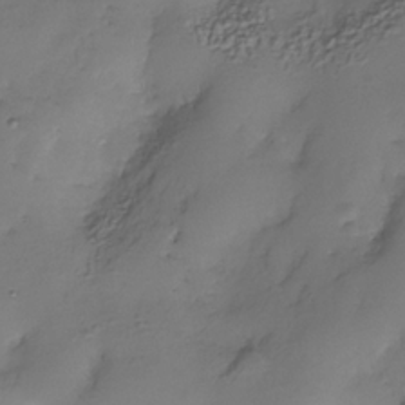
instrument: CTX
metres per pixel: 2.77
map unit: Nhe
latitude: -35.0486
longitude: -143.8961
